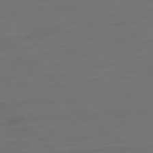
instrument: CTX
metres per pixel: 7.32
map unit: Ap
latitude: -79.9745
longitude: -54.9891
